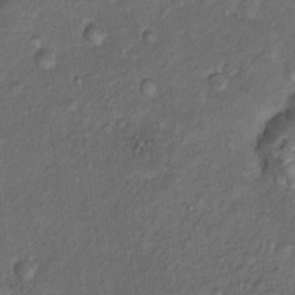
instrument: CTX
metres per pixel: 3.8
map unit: Nhu
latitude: 11.0836
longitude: -27.4238
